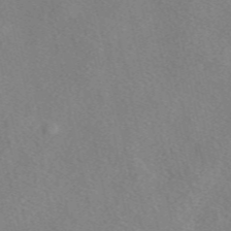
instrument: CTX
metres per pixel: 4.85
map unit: eAb
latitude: 48.8758
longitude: 107.1998
